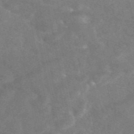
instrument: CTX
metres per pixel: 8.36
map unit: eAb
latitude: 47.4616
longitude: 119.6155
